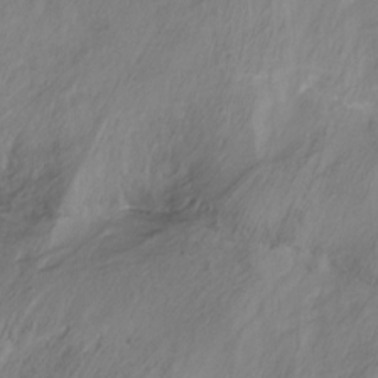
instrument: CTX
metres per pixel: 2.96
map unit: Ht
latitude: -16.2551
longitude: -42.8191
